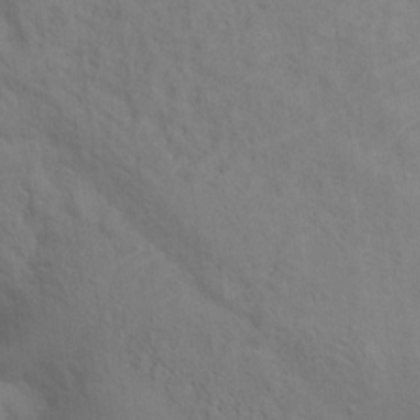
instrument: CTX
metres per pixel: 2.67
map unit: Ht
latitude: 12.7813
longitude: -40.8380
